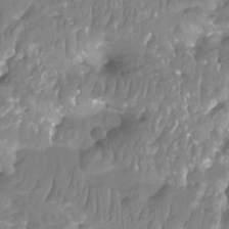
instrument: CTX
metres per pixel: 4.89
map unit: Nhu
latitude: -12.8597
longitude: -63.5182
